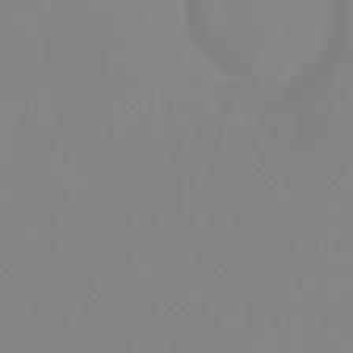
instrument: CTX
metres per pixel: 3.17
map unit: eHh
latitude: -9.0675
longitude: -70.0255
